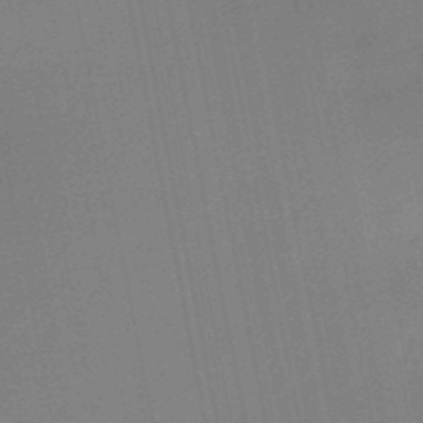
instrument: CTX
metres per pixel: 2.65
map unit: HNb
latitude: -50.0850
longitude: -42.7435
